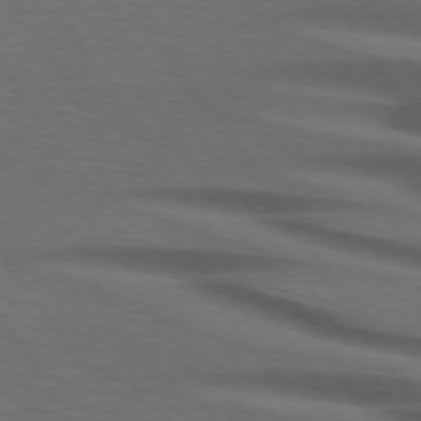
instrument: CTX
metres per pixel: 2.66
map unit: lApd
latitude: 74.4412
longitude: -74.7813
